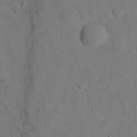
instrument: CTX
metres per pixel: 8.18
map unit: eHh
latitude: 27.9150
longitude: -80.2145
